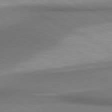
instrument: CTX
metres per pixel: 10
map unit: lApd
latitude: 80.6113
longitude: 162.3684
